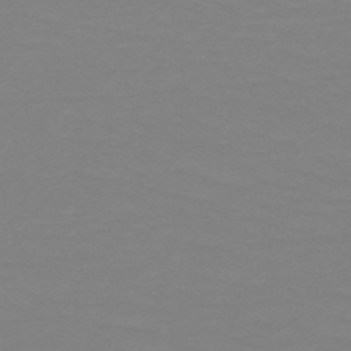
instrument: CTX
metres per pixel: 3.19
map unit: HNb
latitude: -49.3321
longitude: -50.3656
